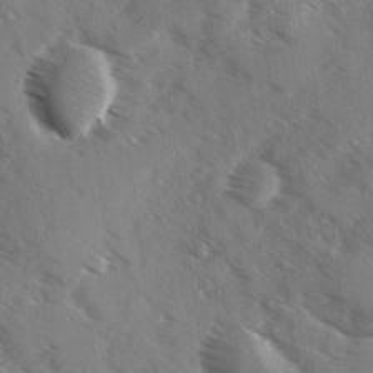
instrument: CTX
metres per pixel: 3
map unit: Ave
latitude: 1.0269
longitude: -110.8380
